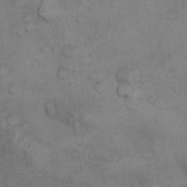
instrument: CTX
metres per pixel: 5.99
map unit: Nhu
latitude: 9.7639
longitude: -25.4993
